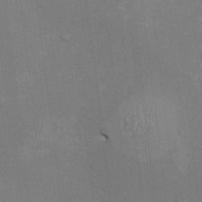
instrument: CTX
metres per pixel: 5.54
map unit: HNhu
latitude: -0.9920
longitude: -6.7246
